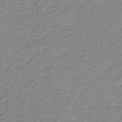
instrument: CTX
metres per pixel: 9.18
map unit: HNb
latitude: -37.2942
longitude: 50.6329
